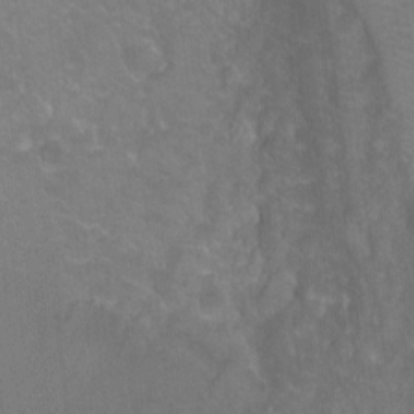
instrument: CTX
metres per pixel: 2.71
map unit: Ht
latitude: -10.2362
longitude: -38.4223
